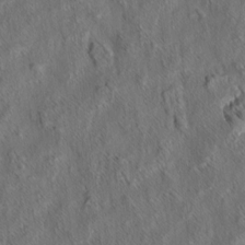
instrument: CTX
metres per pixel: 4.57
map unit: eHh
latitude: 6.5735
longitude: -76.5545
